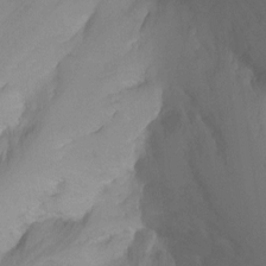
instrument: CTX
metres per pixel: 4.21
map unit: Ht
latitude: 1.6505
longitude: -36.1389
